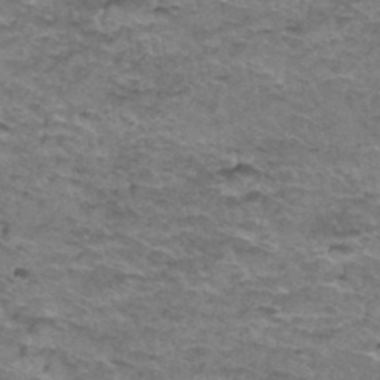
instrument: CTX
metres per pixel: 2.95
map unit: Hto
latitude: 36.8569
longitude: -42.5168
